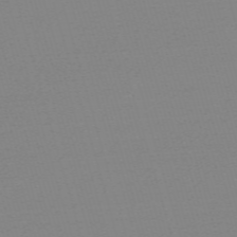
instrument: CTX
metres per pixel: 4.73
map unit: eHh
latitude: -62.0094
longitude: 52.1227
